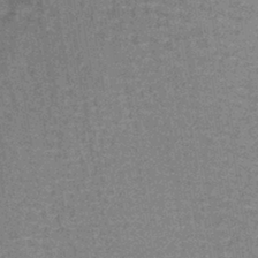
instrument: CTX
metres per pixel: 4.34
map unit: lHb
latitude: -41.2187
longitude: 57.6533
